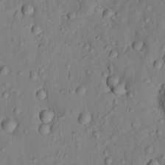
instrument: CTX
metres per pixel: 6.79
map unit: Nhu
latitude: 14.5168
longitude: -30.7813
